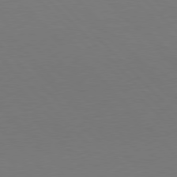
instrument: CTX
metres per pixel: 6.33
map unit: Hpe
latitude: 77.6694
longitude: -163.8395
